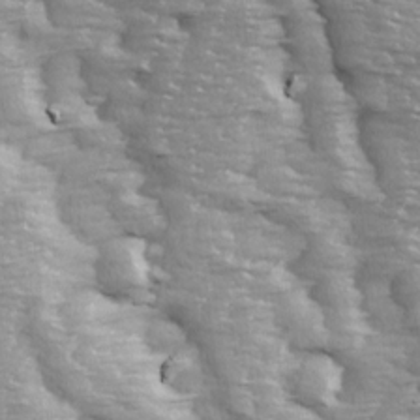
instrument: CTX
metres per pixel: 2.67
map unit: Ave
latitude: 14.1578
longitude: -104.8380
